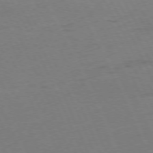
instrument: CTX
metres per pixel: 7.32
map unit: Ap
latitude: -76.2739
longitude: -72.5735
